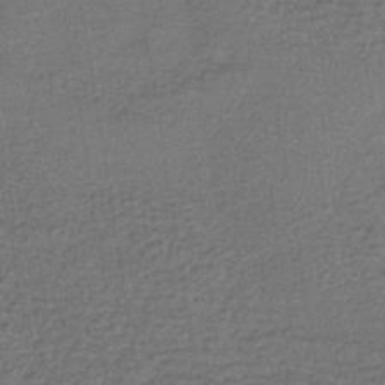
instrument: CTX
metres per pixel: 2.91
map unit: lHb
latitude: -38.7085
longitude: 59.7855
